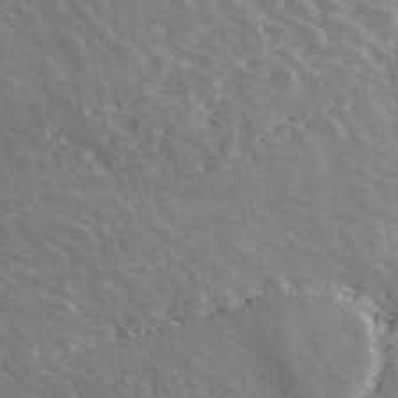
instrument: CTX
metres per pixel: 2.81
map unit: ANa
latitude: 44.5357
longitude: 46.8975
